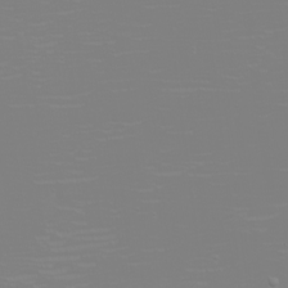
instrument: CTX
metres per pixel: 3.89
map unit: eHh
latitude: -6.1605
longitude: -83.9528
